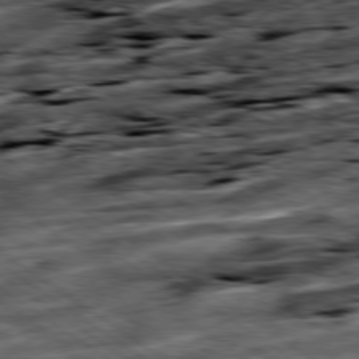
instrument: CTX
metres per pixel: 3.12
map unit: Ap
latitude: -79.5588
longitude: -50.2522
